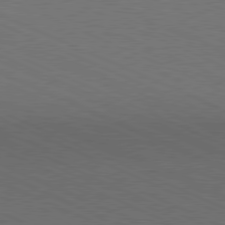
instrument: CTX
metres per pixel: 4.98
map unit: Hpe
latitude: -81.7478
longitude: 15.3510
